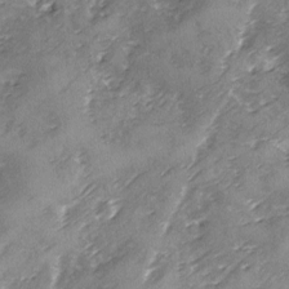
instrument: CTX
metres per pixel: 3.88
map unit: Ave
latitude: -8.4440
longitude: -117.8206
